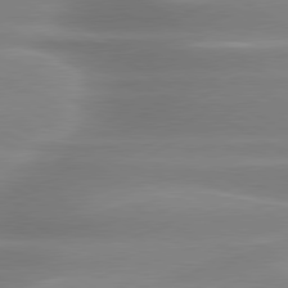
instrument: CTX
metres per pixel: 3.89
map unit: lApd
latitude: 80.2333
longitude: -137.5182
